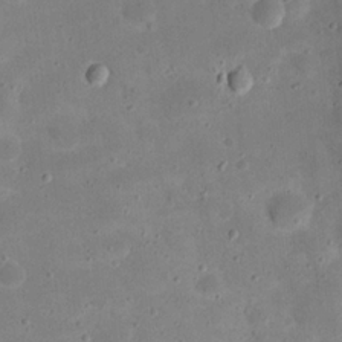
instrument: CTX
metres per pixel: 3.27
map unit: eHh
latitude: 20.9136
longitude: -63.7072
